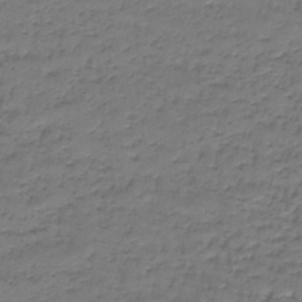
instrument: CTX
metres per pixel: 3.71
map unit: lHb
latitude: -43.1053
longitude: 58.1416
